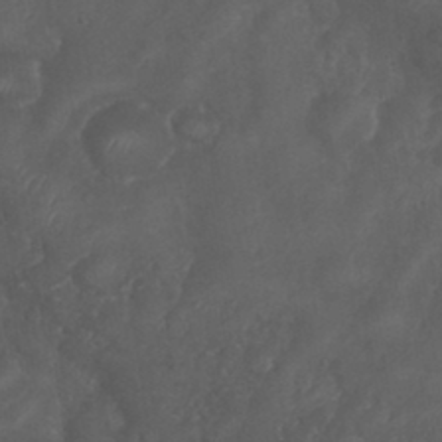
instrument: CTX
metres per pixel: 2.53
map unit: Nhu
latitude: 28.5734
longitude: -56.1766
